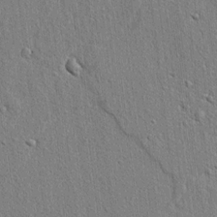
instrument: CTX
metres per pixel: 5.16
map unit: lAvf
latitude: 7.1781
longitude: 166.9731
